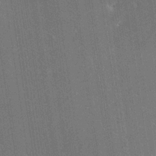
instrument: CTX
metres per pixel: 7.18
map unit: Ave
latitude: 18.4223
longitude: -139.5938
